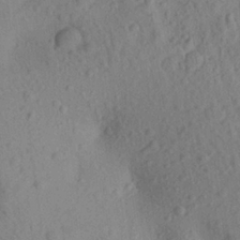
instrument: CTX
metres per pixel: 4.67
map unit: Aa
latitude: 23.1592
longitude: -139.1970
